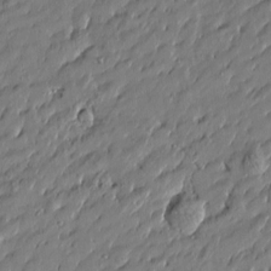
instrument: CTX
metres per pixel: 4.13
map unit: Htu
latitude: -6.6896
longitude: 177.5777
